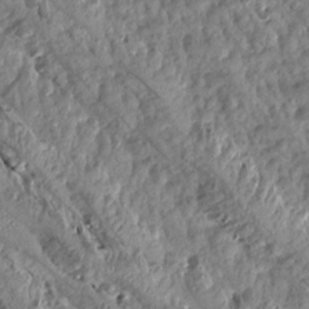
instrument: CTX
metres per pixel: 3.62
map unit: Aa
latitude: 15.3860
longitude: -145.0080
